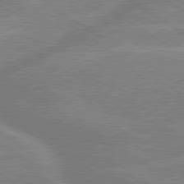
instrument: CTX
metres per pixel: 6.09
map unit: lApd
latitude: 79.5560
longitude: -131.2915
